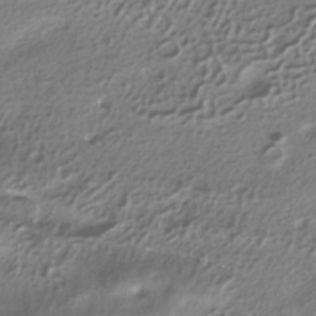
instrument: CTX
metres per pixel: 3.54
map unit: ANa
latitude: -37.2376
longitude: 94.8974
